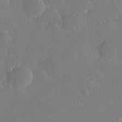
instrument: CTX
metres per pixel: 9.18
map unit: Hve
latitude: 28.1767
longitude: 145.3321
